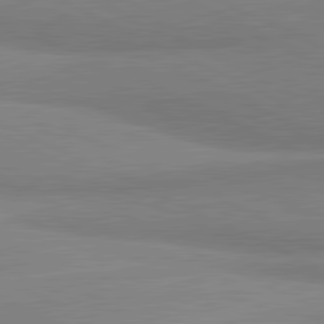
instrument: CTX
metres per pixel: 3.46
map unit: lApd
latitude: 81.5749
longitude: 162.4440
